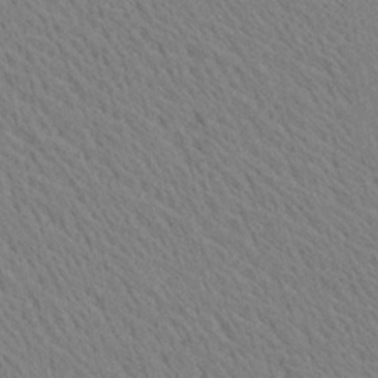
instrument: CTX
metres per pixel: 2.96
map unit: Ave
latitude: 20.9136
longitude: -139.3293
